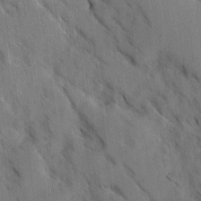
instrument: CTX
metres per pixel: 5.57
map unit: Ave
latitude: -0.7841
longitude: -111.5560
